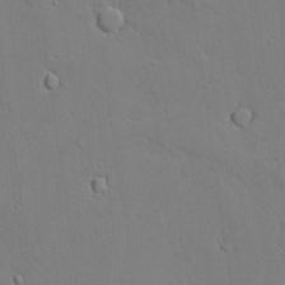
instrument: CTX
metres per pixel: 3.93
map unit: lAvf
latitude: 23.8583
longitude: -109.8583
